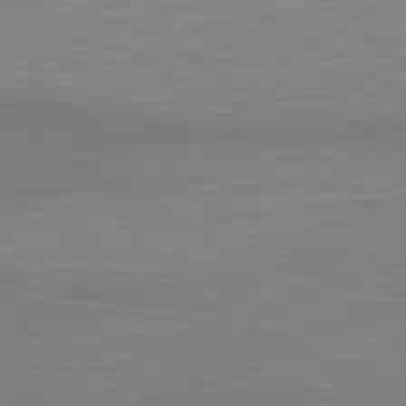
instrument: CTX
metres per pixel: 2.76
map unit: lApd
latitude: 81.1592
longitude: 160.3873
